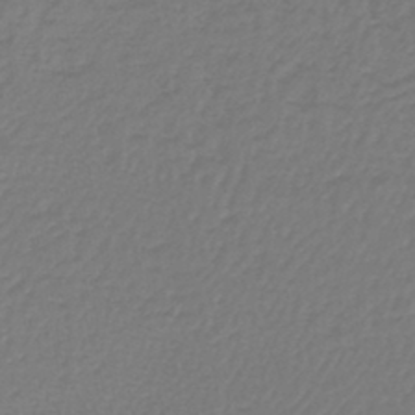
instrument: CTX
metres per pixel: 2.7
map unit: lHb
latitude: -42.3873
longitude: 62.4251
